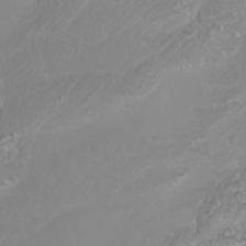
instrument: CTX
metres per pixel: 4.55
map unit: Htu
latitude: -6.6707
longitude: -73.5749
